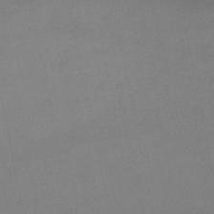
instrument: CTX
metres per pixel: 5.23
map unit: lHb
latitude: -44.8030
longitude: 61.1242
